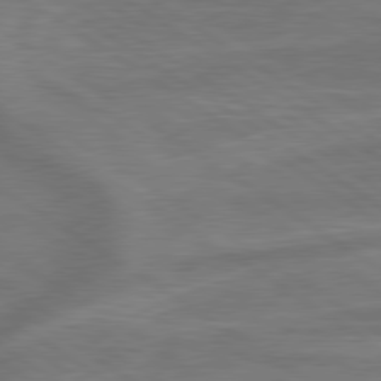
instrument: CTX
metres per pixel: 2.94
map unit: lApd
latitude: 79.6505
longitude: -172.1010
